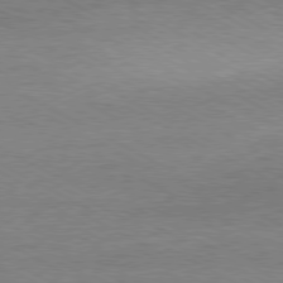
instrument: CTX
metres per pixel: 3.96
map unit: Ap
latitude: -80.5763
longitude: -85.9150
